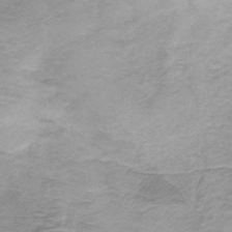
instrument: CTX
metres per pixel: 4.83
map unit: HNb
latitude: -32.7652
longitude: 61.1809
